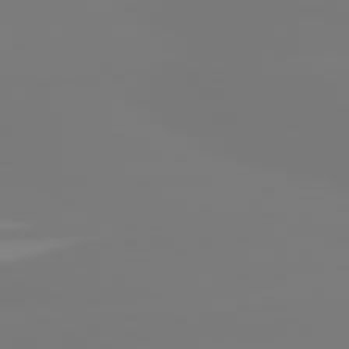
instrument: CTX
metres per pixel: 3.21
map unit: lApd
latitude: 81.3104
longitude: -149.6316
